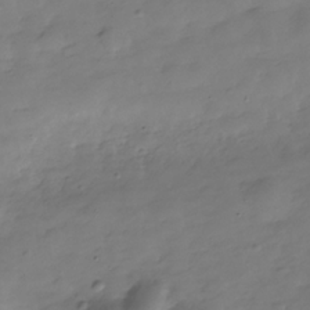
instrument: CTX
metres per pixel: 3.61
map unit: Hve
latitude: -30.2172
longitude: 91.8990
